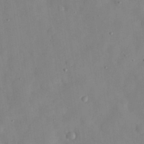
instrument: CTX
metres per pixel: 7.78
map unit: eHh
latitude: 29.8961
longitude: -72.1578
